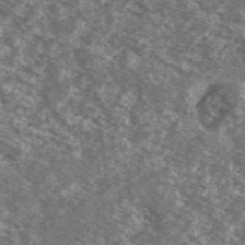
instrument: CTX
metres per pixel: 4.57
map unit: Ave
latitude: 38.9703
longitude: -110.5357
